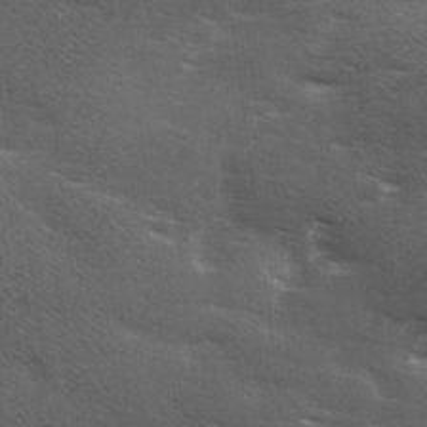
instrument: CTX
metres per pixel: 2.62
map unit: Ave
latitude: 0.2900
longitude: -112.0255
